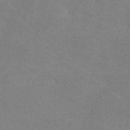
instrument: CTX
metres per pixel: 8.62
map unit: lHvf
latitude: -10.1795
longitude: -100.1011
